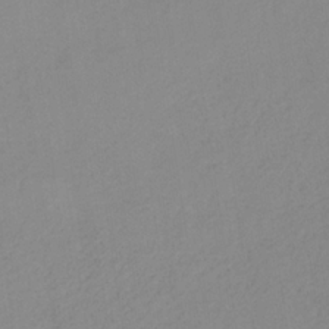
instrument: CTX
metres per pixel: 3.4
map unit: HNb
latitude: -31.9556
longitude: 63.1431
